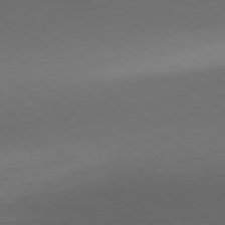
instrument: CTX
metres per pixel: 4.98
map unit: Ap
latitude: -78.8030
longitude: -76.2333
